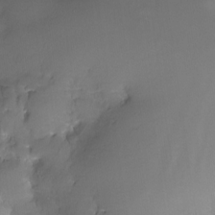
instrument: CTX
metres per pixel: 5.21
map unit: Nhe
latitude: -26.8785
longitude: -110.4790
